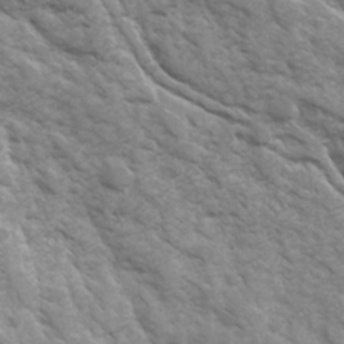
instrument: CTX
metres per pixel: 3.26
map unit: Ave
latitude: 16.9325
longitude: -131.7639
